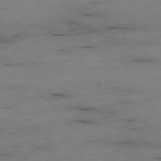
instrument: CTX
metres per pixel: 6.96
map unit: Ap
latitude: -77.0109
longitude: -90.8191
